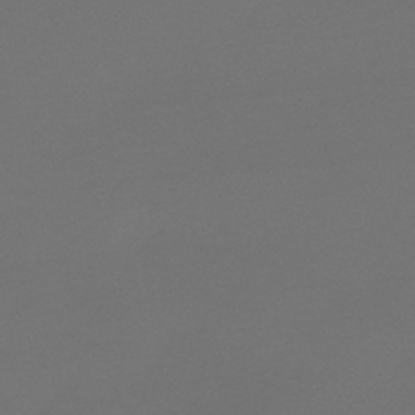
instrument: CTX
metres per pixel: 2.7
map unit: lHb
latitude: -43.7855
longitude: 63.8989
